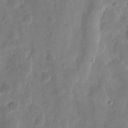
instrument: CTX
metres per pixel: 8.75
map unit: eHh
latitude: 8.9892
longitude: -73.9717
